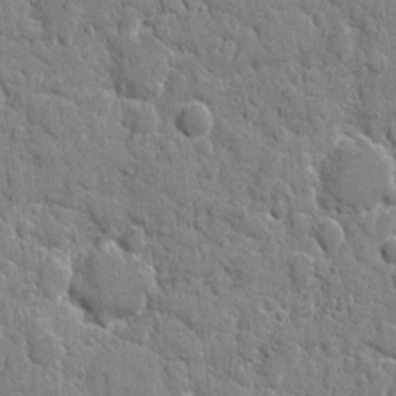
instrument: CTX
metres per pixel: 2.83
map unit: eHh
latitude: 8.2523
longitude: -67.4804
